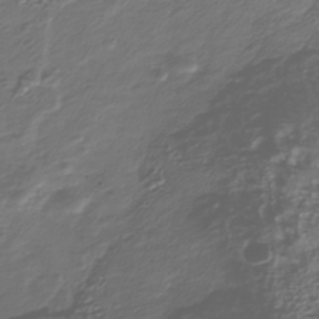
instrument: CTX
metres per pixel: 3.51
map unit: Nhu
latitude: -39.4832
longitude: -81.8205
